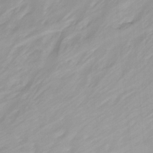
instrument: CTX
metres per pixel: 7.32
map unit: Nhu
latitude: -13.2565
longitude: -65.7450
